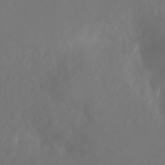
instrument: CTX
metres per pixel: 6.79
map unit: Ht
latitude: -3.4643
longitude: -62.2145
